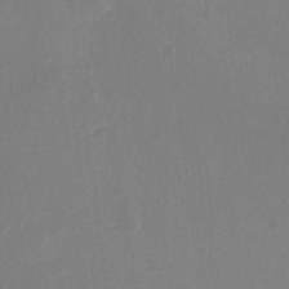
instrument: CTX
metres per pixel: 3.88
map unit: Hto
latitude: -11.8234
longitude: -38.2900
